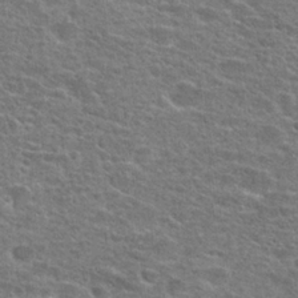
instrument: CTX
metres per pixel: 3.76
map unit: Hto
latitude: 24.6868
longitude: -47.7450
